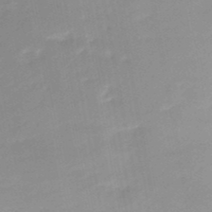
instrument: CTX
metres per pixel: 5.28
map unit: HNb
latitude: -48.5385
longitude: -39.4993
